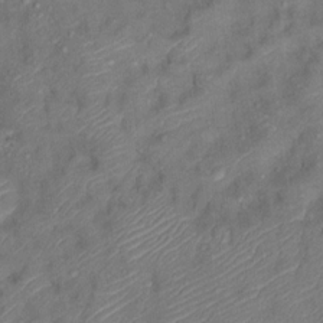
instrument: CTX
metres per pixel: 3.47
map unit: Ht
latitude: 12.7624
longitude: -39.3671
